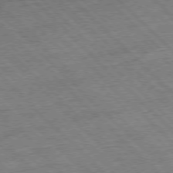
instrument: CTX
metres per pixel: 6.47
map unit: Hpe
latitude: -77.3699
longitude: -15.4616
